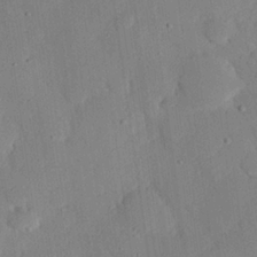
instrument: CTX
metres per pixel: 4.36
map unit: eHh
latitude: 26.3845
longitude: -79.6883
